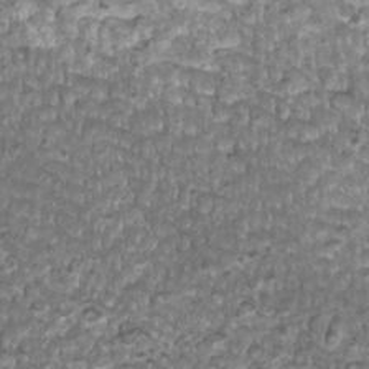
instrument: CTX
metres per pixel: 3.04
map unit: Htu
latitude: 3.3481
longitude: -20.9892
